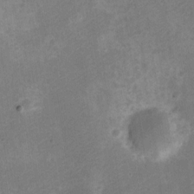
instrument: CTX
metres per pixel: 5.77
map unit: Nve
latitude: -25.7477
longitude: 106.8786
